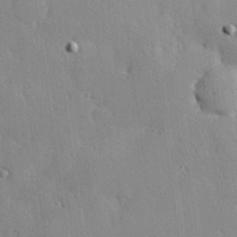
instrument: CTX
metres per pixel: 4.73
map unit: Hve
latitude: 26.8758
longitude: -92.0255
